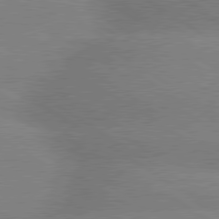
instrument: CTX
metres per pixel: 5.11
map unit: lApd
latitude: 79.7639
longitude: -152.3845
